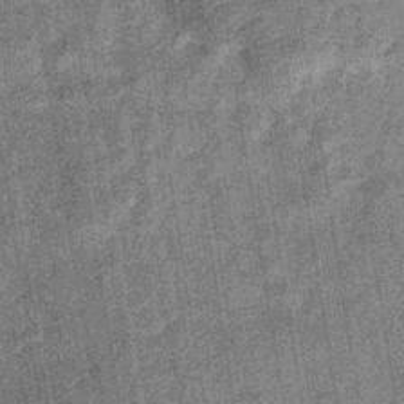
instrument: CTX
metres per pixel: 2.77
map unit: eHb
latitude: -35.9556
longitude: 73.6155
